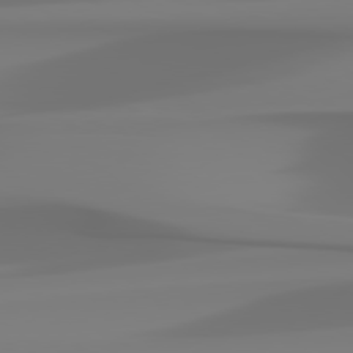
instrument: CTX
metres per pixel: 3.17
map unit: Hpe
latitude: 78.3656
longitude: -136.5168
